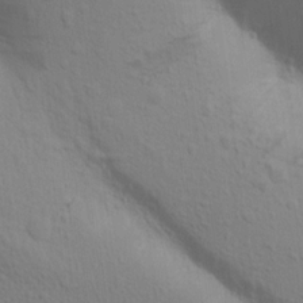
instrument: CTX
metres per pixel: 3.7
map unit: Aa
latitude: 16.5546
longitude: -145.7260
